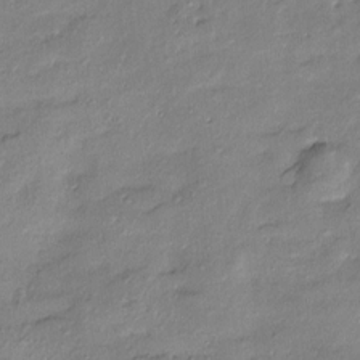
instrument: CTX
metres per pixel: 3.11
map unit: Htu
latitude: -8.8408
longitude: 176.8408
